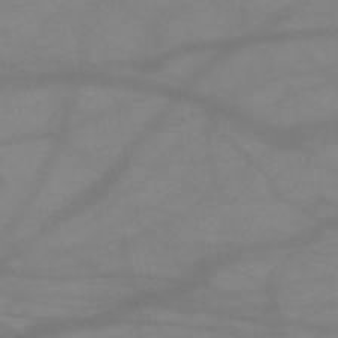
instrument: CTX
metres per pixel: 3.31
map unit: HNb
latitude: -51.8611
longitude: -41.9906
